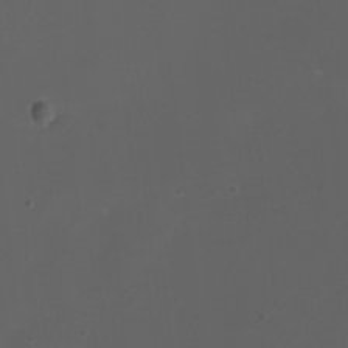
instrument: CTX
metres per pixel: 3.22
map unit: eHh
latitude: -6.8786
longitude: -76.3656
